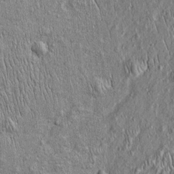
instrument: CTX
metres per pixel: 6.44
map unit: Htu
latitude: -4.4440
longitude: 157.1431
